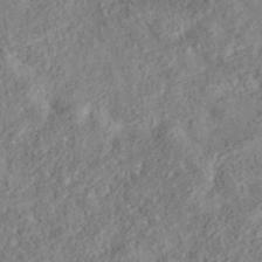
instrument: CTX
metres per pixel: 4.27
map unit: eAb
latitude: 35.9528
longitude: 107.3321
